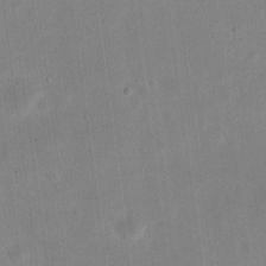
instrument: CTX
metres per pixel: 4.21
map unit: eHh
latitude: 20.6491
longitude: -70.0255
